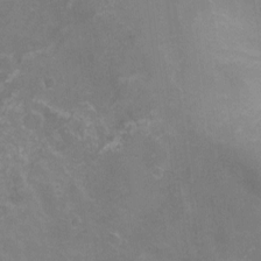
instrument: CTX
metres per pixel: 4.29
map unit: Nhu
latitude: -12.5952
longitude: -72.9325
